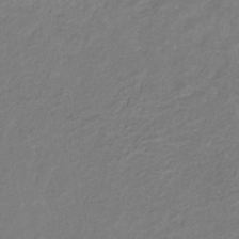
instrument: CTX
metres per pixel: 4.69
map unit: eHb
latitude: -30.9164
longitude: 71.2187
